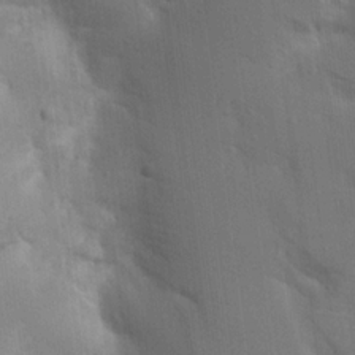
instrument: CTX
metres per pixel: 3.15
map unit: Aa
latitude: 16.1389
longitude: -148.9514
